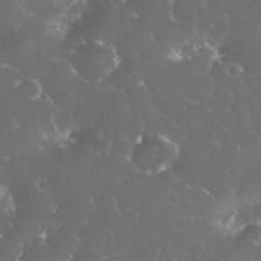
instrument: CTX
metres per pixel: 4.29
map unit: eHh
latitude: 34.3278
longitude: -63.5749
